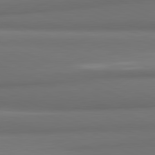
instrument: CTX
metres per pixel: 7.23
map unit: lApd
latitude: 81.9528
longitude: 171.3132
